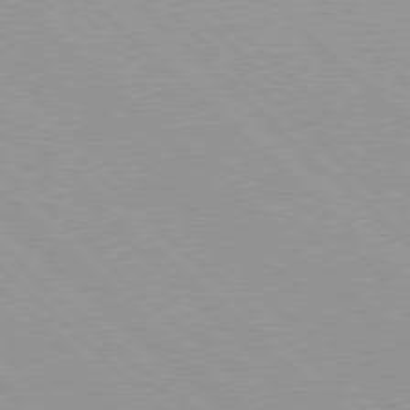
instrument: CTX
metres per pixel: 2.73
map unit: Hpe
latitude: 77.6316
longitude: -153.6694
